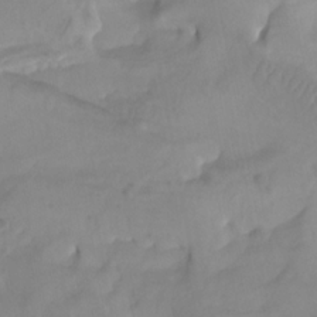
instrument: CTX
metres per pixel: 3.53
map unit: Htu
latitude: -8.3873
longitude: -65.5749
